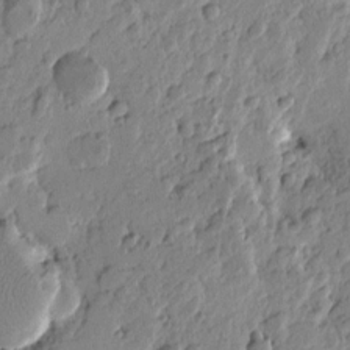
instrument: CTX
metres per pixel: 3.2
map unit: Htu
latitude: -1.1432
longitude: -177.7071
